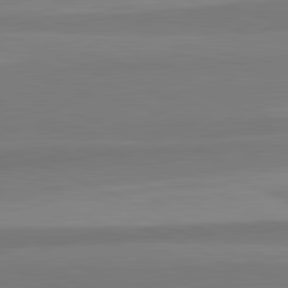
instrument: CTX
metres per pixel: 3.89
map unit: lApd
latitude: 82.5167
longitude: 156.9353
